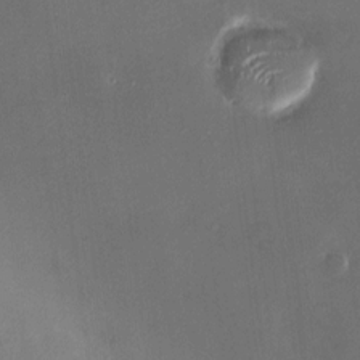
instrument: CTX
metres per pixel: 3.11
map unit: HNhu
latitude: 7.1970
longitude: 8.2172
